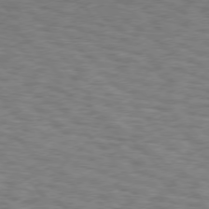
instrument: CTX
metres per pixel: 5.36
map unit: Hpe
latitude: 75.9339
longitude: -136.4601
